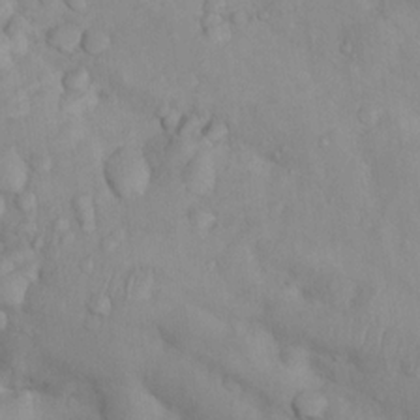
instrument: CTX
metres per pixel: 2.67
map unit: Nhu
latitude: 10.7624
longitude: -26.0822
